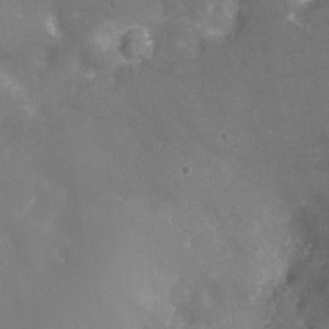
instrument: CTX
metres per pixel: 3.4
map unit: Nhu
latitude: -9.1998
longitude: -42.9514
